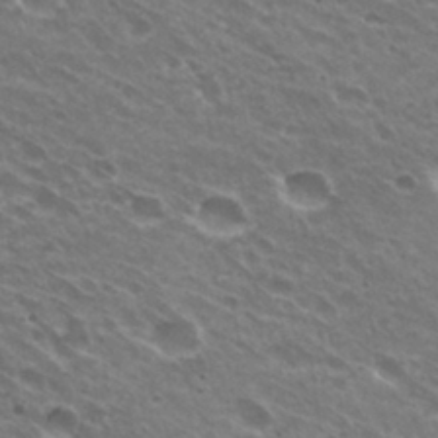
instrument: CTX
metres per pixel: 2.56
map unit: Hto
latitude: 31.5938
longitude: -43.3482
